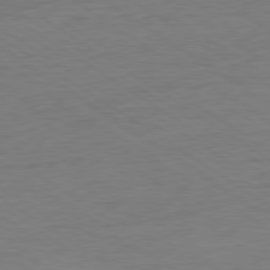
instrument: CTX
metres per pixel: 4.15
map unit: Ap
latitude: -80.3495
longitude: -79.6883
